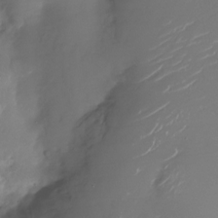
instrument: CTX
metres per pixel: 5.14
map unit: Nhu
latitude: -26.7274
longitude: -73.6316
